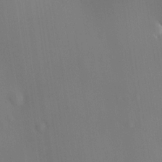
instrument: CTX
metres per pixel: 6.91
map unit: HNhu
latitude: 9.4804
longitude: 14.4818
